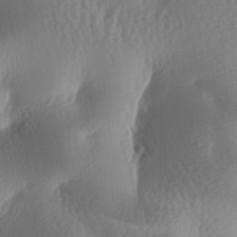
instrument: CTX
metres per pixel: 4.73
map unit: lAa
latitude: -7.8044
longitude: -128.1011
